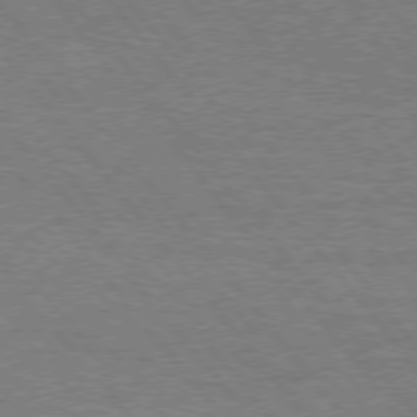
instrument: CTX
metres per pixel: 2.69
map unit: Hpe
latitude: 75.1214
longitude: -151.4993
